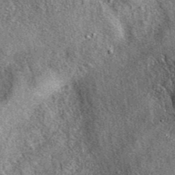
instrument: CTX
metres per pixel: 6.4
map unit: eAb
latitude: 39.9150
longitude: 107.7100
